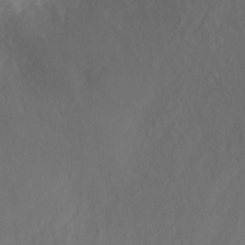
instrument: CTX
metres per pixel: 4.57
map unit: Ht
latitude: 2.4412
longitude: -34.2522
